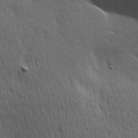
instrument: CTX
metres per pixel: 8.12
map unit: Hve
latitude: 24.4978
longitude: -97.1025
